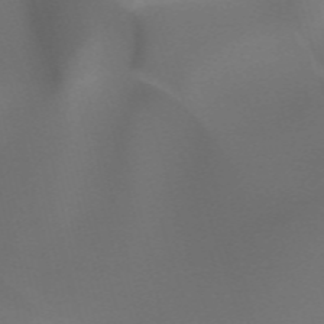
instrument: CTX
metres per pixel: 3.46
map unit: HNhu
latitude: -47.5777
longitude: 30.7085
